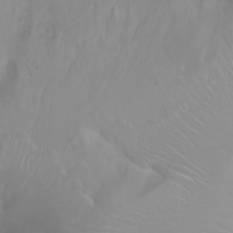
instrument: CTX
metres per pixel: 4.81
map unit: Ht
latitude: -1.4644
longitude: -61.3859
